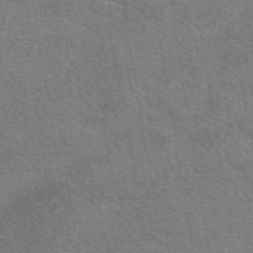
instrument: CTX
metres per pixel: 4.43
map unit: eAb
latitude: 49.4426
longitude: 114.8408
